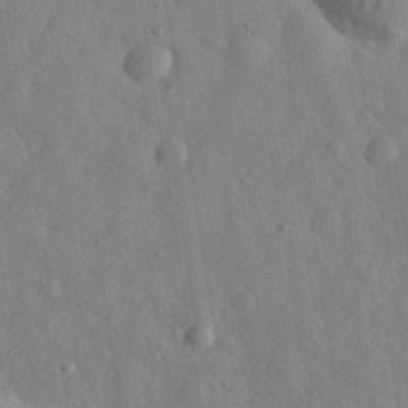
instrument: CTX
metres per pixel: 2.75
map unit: eHh
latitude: 32.4223
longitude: -74.5735
